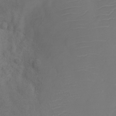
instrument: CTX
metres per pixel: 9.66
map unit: Nhu
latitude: -27.6155
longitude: -79.1970
